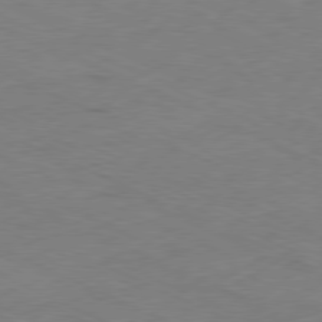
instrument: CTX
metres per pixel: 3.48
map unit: Ap
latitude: -80.0472
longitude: -67.5182
